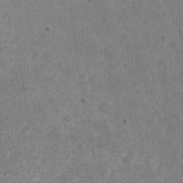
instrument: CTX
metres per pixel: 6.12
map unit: eHh
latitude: 22.1200
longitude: -67.5371
